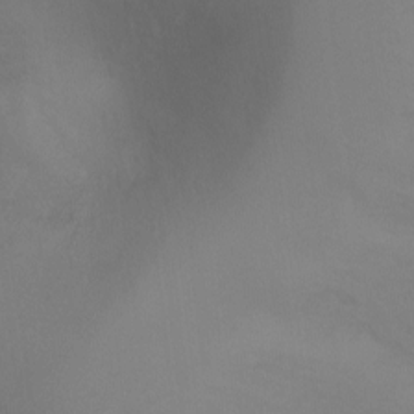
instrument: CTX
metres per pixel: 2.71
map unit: Ht
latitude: -6.9730
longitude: -32.5546
